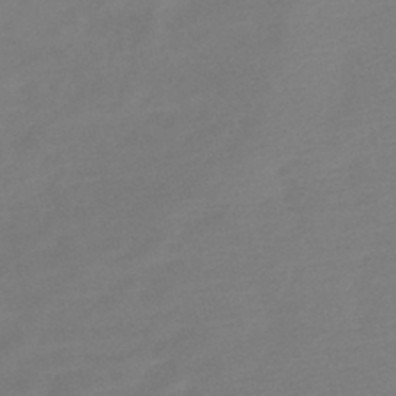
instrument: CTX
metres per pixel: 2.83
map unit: lHb
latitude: -42.3117
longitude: 78.0661
